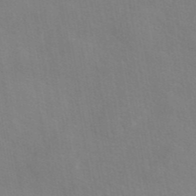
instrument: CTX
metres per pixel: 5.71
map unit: eAb
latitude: 45.1970
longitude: 113.1809
